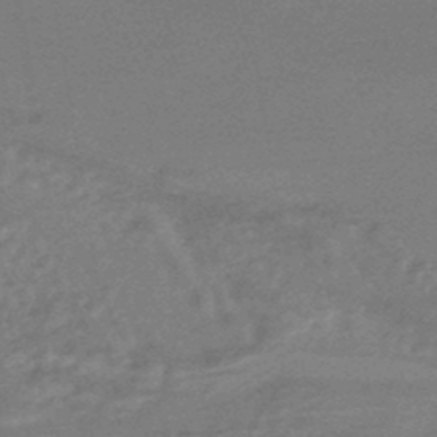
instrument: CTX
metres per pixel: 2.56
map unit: HNhu
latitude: -45.2187
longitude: 93.5210
